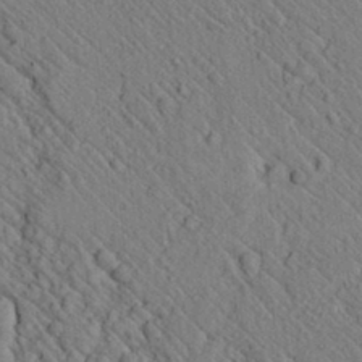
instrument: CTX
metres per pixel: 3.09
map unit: lAvf
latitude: 7.3482
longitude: 159.9745
